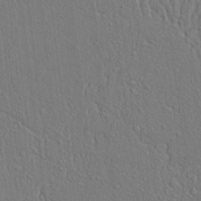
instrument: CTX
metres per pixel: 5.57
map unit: lAvf
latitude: 7.6505
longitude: 167.5210
